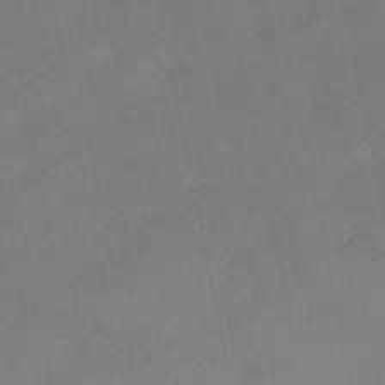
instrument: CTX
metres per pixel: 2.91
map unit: HNb
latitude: -53.0864
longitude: -49.9150
